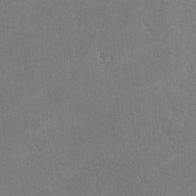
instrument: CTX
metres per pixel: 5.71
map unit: lHvf
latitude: -11.9556
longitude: -101.0648
